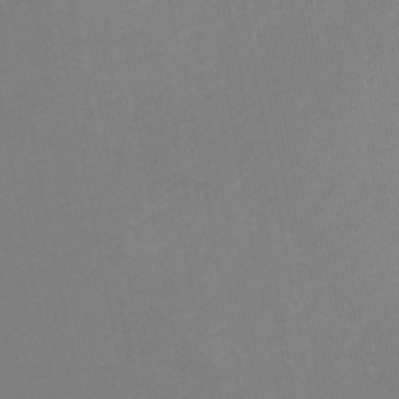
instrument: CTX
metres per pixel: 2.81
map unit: HNb
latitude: -46.6707
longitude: 56.8408
